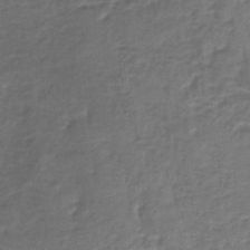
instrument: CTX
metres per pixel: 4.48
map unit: HNb
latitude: -34.7841
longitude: 60.3684
